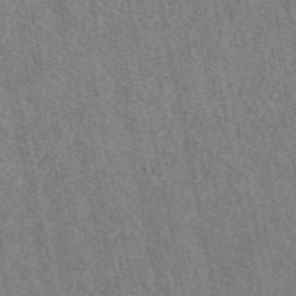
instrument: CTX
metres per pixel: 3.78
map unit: eAb
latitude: 49.1592
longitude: 116.8219
